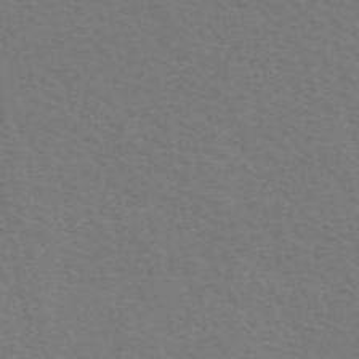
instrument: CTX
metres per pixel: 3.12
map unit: eAb
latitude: 51.1781
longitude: 111.6721
